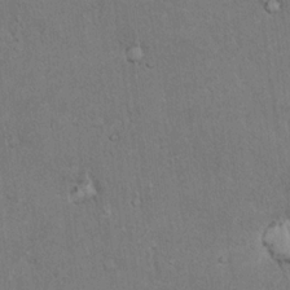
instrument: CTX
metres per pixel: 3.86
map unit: Hto
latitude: 18.4412
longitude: -61.2726
